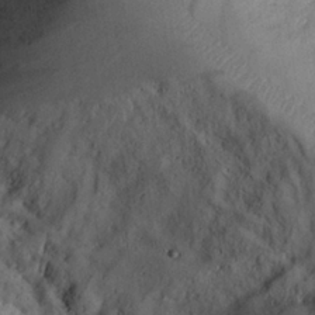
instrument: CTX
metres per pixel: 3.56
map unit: Aa
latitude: 25.5749
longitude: -132.6868
